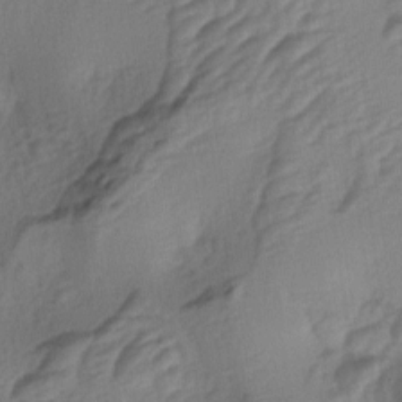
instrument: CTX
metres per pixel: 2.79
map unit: lAa
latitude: -4.5196
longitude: -123.8772
